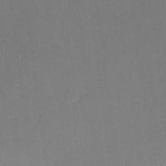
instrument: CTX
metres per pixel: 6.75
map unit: Hto
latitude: -5.8989
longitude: -35.8016
